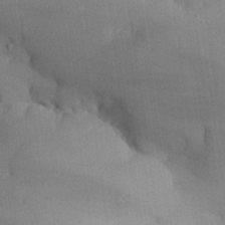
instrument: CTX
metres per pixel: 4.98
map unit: Aa
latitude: 26.7246
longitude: -128.9891
